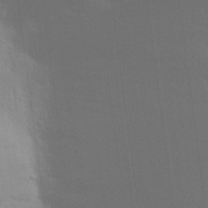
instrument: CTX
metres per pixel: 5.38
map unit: Aa
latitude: 23.2348
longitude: -145.3293
